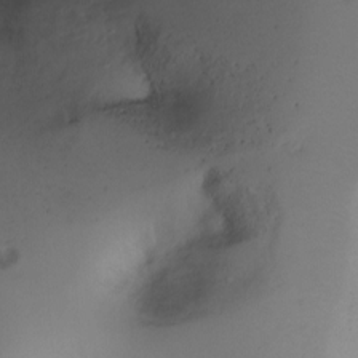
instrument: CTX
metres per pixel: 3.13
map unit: Ht
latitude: -3.9178
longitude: -28.8569
